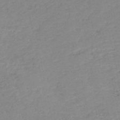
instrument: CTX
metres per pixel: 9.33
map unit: HNb
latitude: -45.8611
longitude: -47.3293
